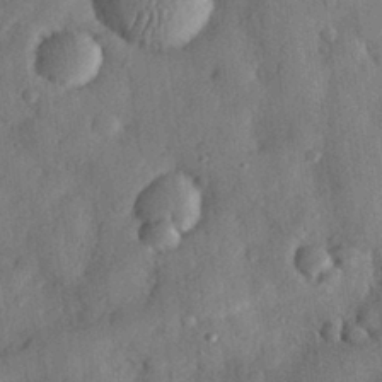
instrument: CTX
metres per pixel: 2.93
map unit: eHh
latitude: 28.8758
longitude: -74.3089
